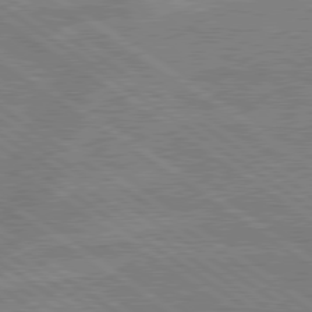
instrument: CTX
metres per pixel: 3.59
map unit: lApd
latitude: 79.2159
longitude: -132.5357
